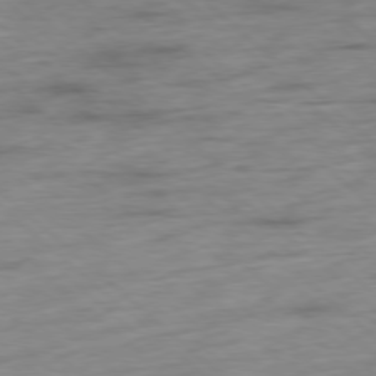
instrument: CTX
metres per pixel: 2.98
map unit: Hpe
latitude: -78.5195
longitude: -23.1214
